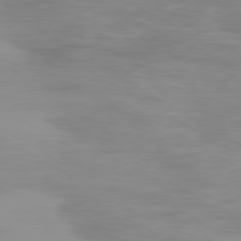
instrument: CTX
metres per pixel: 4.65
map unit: Ap
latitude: -79.5966
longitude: -92.1200
